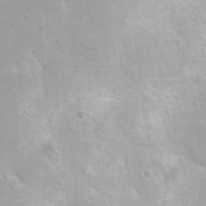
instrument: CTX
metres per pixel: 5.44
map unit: Hto
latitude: 2.3467
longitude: -32.4412
